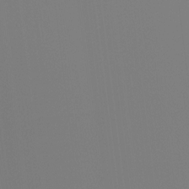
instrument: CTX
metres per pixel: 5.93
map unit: Htu
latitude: -13.2565
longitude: -48.7246
